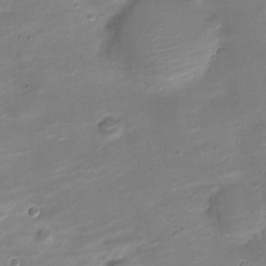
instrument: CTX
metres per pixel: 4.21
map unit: Nve
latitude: -20.8786
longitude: 104.8030
